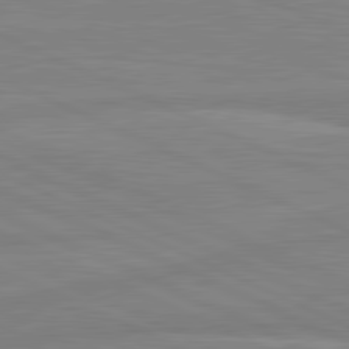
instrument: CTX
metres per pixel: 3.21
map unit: lApd
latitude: 81.7639
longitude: -172.5167
